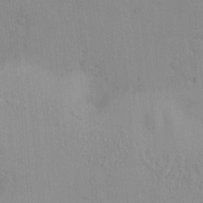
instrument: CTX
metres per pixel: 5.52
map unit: Nve
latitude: -9.0486
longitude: 173.9367
